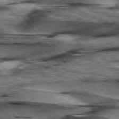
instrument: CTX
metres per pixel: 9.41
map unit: lApd
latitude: 76.6301
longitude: -71.3859
